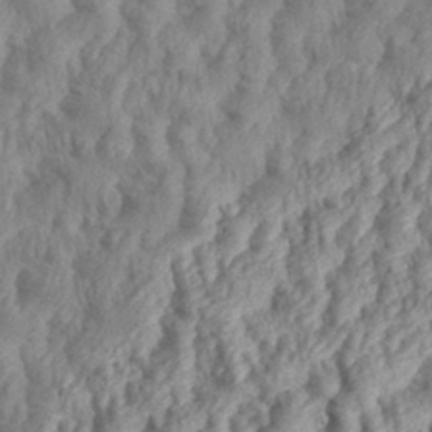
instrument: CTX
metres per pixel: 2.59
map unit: eHh
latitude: 35.8394
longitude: -137.6316
